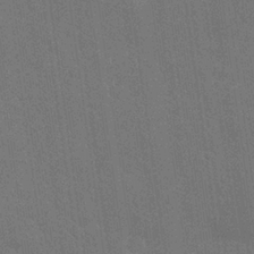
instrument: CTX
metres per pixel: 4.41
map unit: Nhu
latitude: 26.9892
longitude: -64.4601
